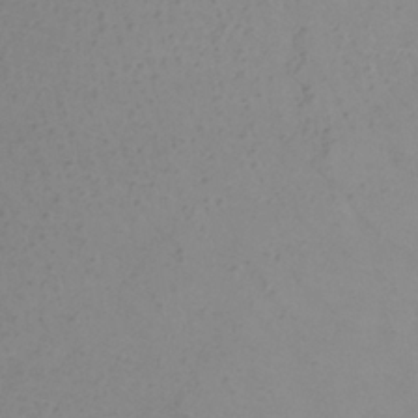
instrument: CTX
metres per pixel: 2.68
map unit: lHb
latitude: -34.4440
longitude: 70.3873
